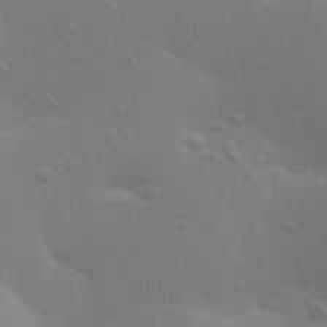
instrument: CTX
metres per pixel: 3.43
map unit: Aa
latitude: 29.1025
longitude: -131.9151
